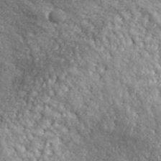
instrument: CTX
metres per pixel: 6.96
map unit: lHvf
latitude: 37.9150
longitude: -88.2712
